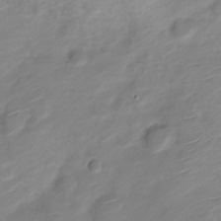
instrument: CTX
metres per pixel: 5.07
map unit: Nve
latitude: -18.6330
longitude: 107.9556
